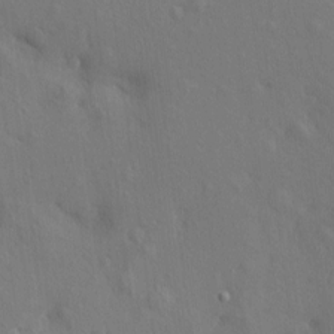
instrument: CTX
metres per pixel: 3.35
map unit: eHh
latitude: 5.1970
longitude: -74.2145
